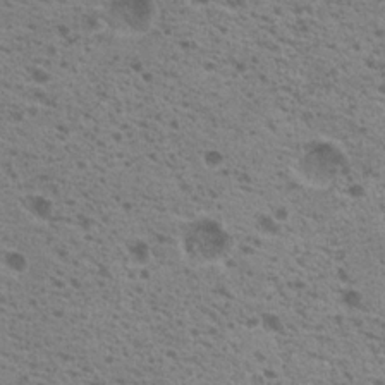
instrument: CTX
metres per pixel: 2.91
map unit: Nhu
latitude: 18.9702
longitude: -30.9892
